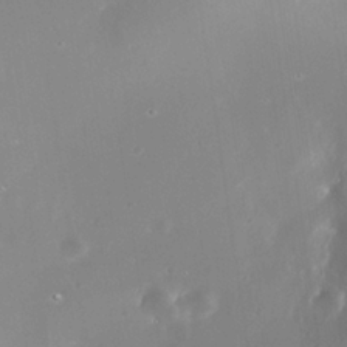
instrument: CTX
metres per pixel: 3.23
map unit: Nhe
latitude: -35.6911
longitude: -118.3089
